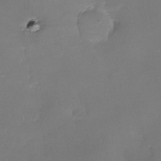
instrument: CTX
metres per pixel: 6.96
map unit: Nhe
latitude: -27.1620
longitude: -110.0444
